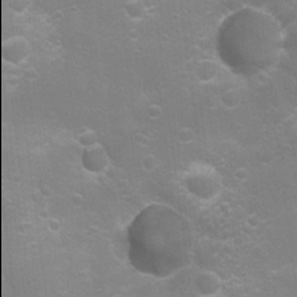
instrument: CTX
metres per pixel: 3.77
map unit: Nhu
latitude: 8.8947
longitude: -21.9906
